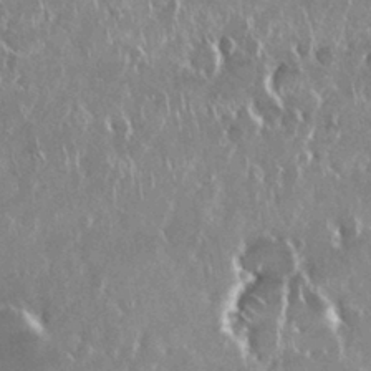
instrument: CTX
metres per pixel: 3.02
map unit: Nhu
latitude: 29.0080
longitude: -62.2145
